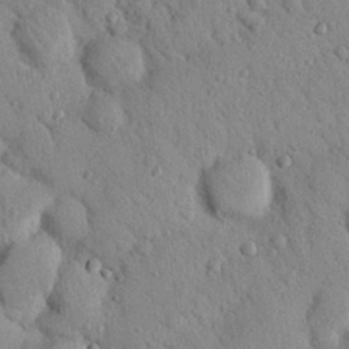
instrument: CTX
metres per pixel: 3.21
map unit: Nhu
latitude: 22.1956
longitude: -76.4601
